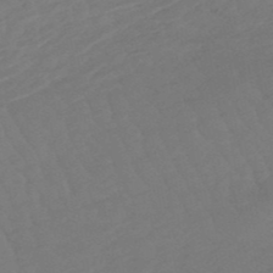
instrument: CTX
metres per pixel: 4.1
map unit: lHb
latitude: -49.6155
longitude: 83.2565
